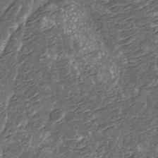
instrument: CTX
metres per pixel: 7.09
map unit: Nhu
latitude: -13.1620
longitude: -22.4979
